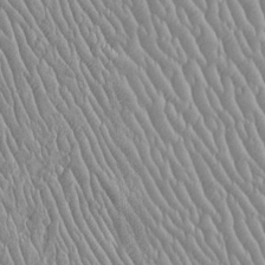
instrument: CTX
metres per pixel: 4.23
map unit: Htu
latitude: -6.1606
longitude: 153.6721
